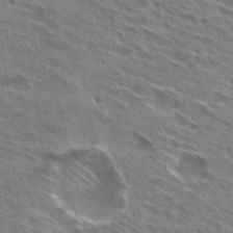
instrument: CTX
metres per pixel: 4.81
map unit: Hto
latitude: 28.6112
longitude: -44.6679
